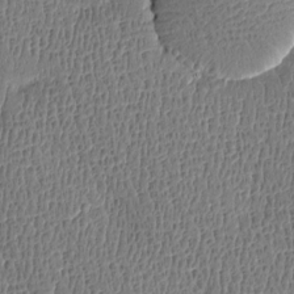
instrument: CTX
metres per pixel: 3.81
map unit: Htu
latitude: -4.8408
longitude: 175.7477
